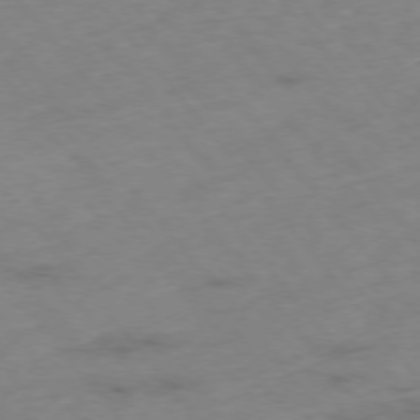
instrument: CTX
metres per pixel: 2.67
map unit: Hpe
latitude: -76.0094
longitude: -18.5545
